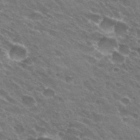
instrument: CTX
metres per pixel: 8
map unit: Hto
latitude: 31.4049
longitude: -43.6316
